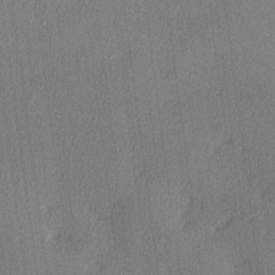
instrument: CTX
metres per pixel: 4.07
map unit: lHvf
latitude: 22.7246
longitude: 140.6329
